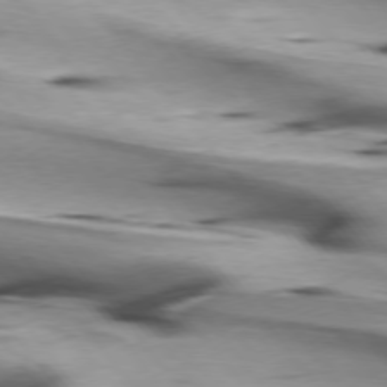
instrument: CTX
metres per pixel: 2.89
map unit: lApd
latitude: 75.9906
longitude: -65.2726
